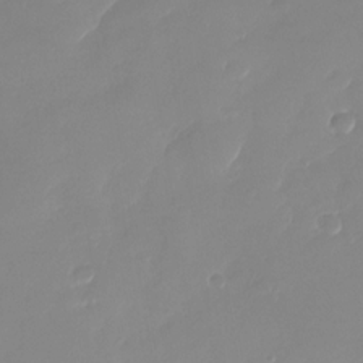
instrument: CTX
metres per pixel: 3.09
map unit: Nhu
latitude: -28.2740
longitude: -64.1767
